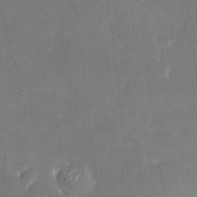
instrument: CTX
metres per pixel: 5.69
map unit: HNhu
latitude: 7.6694
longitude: 7.5210
